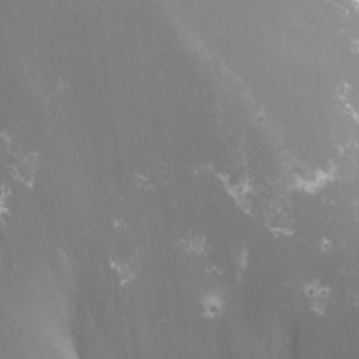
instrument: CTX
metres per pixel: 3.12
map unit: Nhu
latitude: -10.9920
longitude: -75.1781
